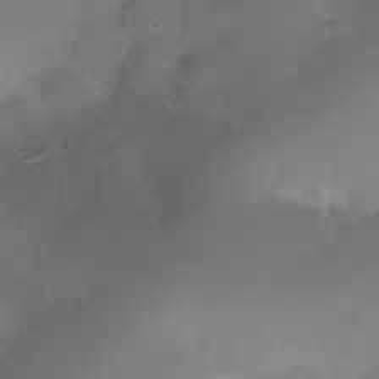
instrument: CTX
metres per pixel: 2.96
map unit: Nhe
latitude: -36.5762
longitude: -131.1404
